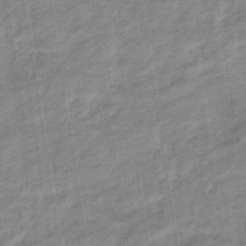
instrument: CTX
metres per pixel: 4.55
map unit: eHb
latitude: -37.1809
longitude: 77.7478
